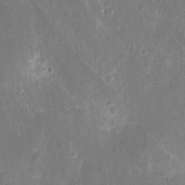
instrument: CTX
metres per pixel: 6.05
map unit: eHh
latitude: 9.8395
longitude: -71.4237
